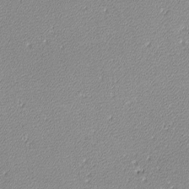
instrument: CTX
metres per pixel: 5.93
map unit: lHvf
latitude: -12.3873
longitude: -103.5182
